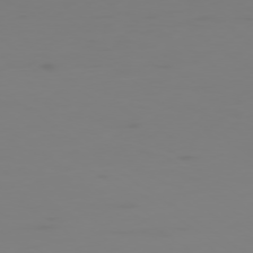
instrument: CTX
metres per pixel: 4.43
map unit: Ap
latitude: -78.5195
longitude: -79.4427
